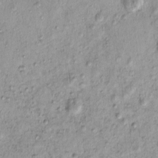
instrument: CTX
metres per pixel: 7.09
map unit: eHh
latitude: -0.2173
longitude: 15.7667
